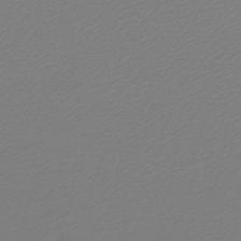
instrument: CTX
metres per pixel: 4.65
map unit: lHb
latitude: -46.1039
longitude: 70.6141
